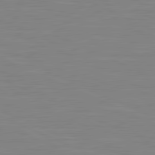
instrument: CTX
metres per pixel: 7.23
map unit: lApd
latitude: 81.4426
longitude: -168.6491
